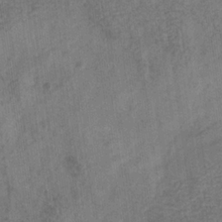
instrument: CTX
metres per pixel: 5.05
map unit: eHb
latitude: -29.7856
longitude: 68.9541
